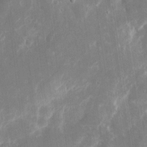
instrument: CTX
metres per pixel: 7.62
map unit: eHh
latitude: 8.4601
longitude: -71.0269
